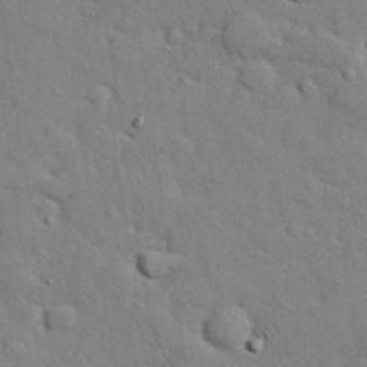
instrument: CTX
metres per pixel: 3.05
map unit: eHh
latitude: 30.3657
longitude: -82.9702
